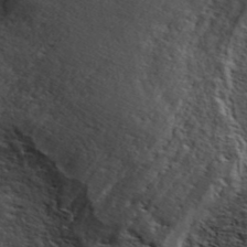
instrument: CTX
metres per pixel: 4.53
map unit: ANa
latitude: 41.4049
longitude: 51.5021
